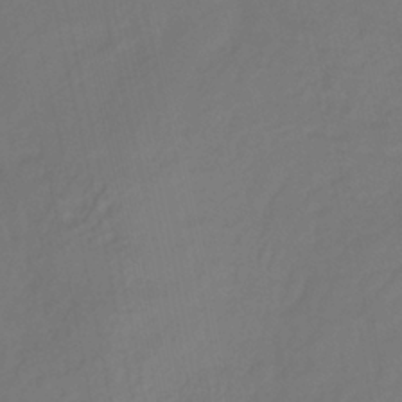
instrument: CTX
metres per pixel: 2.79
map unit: HNhu
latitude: -28.5952
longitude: 66.8030
